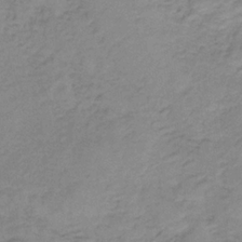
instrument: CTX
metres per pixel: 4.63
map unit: HNb
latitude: -33.9367
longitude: 60.0472
